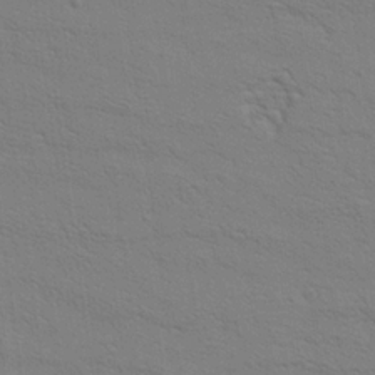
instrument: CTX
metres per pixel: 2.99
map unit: Aa
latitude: 20.8758
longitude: -140.5167
